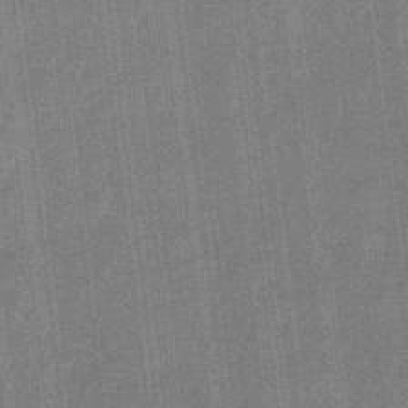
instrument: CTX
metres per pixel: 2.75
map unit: eHb
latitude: -31.3698
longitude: 74.0661
